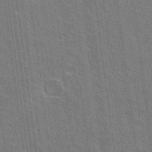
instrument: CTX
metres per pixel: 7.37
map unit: Nhu
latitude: 19.1970
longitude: -30.7058
